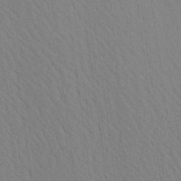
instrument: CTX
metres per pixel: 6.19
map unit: Aa
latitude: 24.8191
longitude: -133.4238
